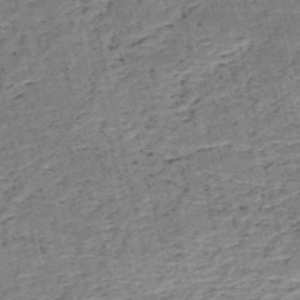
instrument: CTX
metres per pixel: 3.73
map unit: HNb
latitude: -54.2362
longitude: -46.9514
